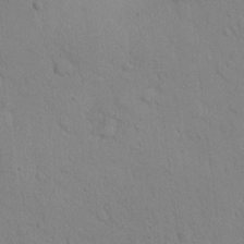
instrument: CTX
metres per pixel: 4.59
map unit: lAvf
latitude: 9.4427
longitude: 168.1983
